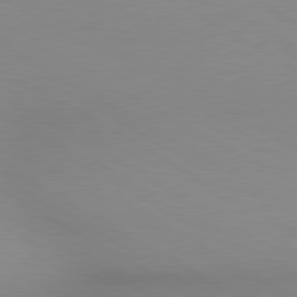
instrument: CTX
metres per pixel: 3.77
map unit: lApd
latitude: 80.2333
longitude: 135.7667
